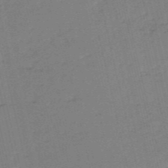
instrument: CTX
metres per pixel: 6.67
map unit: HNb
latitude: -54.0850
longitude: -39.9150
